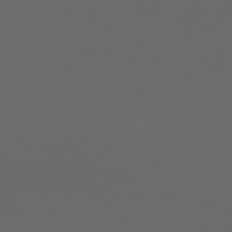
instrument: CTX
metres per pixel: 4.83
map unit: Hpe
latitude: 76.6679
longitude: -138.9136
